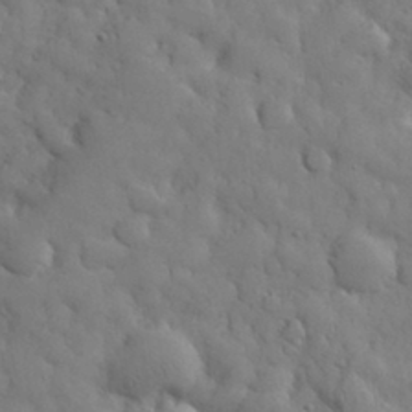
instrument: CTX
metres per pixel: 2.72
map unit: eHh
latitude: 31.8395
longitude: -69.0081
